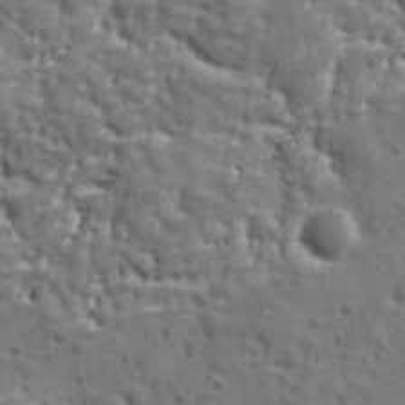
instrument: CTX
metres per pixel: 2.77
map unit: Ave
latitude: 10.9892
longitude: -104.9703
